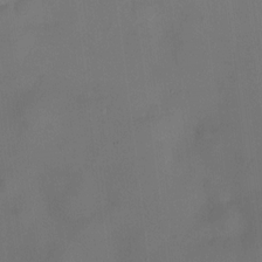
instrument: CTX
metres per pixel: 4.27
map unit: HNhu
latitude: 9.5182
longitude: 9.9367
